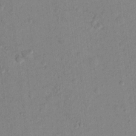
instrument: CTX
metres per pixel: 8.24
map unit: Nhu
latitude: 13.8583
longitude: -36.9136
